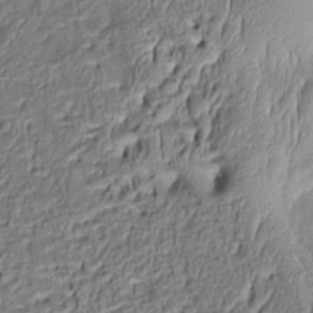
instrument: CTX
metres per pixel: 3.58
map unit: Aa
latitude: 8.9703
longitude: -132.9514
